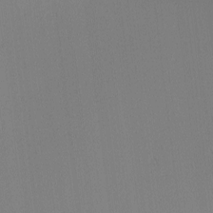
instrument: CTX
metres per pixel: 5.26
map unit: Ave
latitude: 2.3089
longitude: -115.4048
